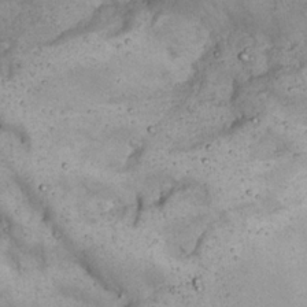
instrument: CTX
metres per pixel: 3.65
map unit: Nhu
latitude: 22.3656
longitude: -67.2537
